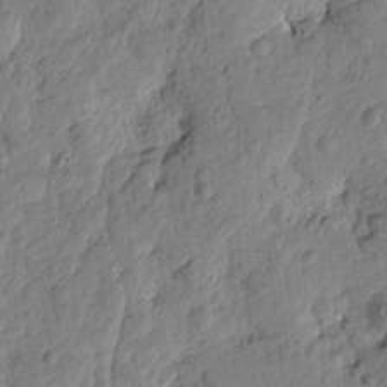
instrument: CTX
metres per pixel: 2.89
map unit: Htu
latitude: -1.1809
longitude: -179.3860
